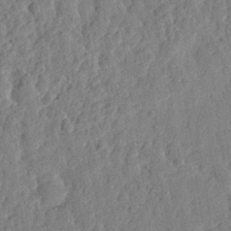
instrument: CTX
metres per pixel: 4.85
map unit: eHh
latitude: 27.7072
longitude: -77.0647
